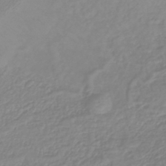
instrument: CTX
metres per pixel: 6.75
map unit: lHb
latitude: -41.2754
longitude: 67.3699
